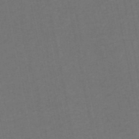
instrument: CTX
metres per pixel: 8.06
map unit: HNhu
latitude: -48.3873
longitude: 96.5196
